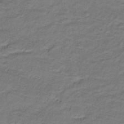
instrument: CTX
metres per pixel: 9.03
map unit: lHb
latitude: -32.1795
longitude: 65.6533
